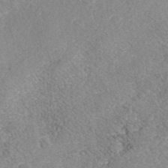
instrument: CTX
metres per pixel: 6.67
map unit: Nhe
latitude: -41.4076
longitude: -110.1200
